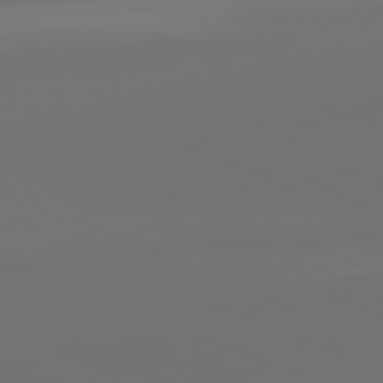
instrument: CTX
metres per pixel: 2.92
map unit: lApd
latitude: 82.1199
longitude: 155.5399
